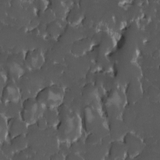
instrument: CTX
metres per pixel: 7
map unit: Ave
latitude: -10.1417
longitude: -116.8758
